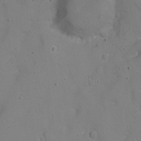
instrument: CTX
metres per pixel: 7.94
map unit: Ht
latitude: 1.3670
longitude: -33.9150
